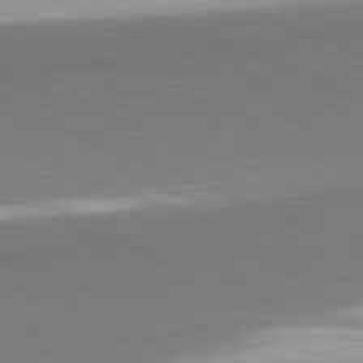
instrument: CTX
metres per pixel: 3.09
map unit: lApd
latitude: 81.6883
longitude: 160.1039
